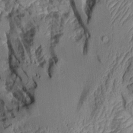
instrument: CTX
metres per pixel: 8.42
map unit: Aa
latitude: 8.1011
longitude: -128.0255
